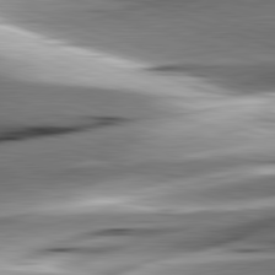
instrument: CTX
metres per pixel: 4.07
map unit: lApd
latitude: 82.1577
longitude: -150.9891
